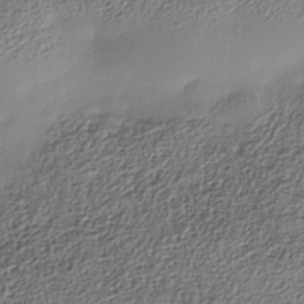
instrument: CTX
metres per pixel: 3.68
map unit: Nhe
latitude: -38.3495
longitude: -147.1026
